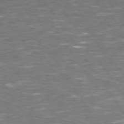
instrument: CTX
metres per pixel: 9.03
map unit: Hpe
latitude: 73.5183
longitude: -125.4804
